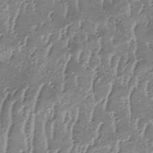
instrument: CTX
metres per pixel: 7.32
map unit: lHb
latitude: -34.0850
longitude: 67.7666
